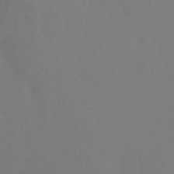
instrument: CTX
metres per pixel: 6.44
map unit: Ht
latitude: 2.1955
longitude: -33.3293
